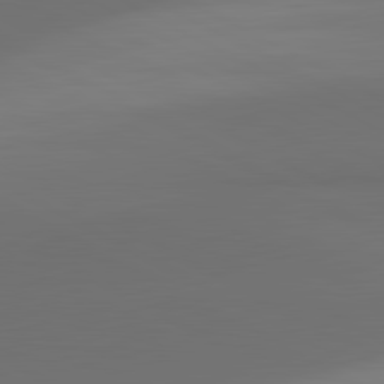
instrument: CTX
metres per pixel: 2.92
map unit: lApd
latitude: 81.6127
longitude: 152.6140
